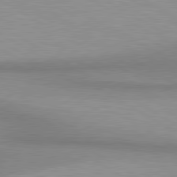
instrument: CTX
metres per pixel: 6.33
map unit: lApd
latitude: 80.7246
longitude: 159.4265
